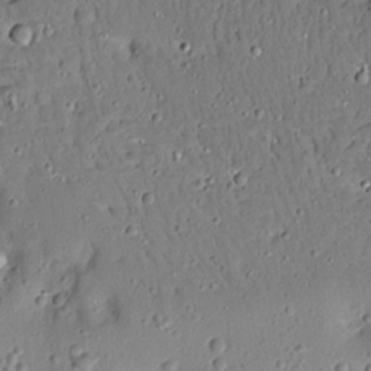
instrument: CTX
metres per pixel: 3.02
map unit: Aa
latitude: 13.1592
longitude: -139.9717
